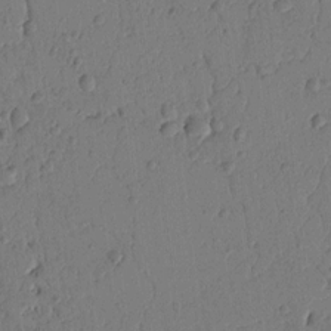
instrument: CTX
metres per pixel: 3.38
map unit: Ht
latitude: 9.4049
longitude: -78.5735
